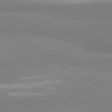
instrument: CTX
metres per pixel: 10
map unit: lApd
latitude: 81.1403
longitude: -179.3671
